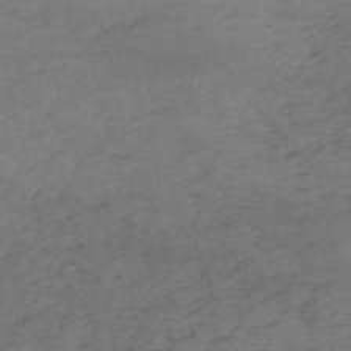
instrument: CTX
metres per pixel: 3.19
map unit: HNb
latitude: -55.5021
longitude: -44.8002
